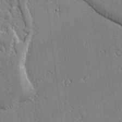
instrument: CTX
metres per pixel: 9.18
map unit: lAvf
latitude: -1.8990
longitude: -109.5560
